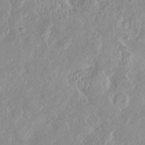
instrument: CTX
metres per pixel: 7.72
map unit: HNhu
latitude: -2.2739
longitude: 11.0109
